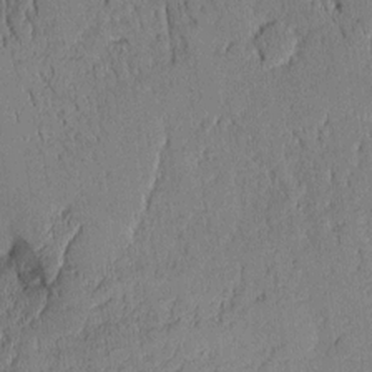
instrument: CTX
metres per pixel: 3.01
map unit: Aa
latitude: 10.9136
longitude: -128.6679
